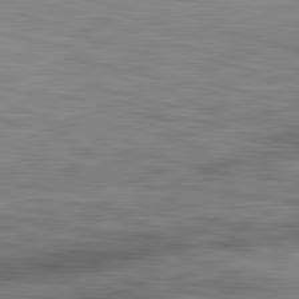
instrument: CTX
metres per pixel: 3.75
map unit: lApd
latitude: 83.1781
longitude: -136.3468
